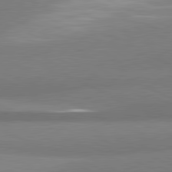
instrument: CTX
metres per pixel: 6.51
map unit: lApd
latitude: 80.9514
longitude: 166.4818
